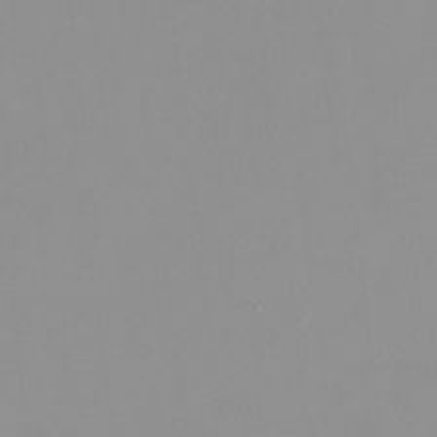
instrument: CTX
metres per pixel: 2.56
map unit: HNhu
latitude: -0.1228
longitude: -5.8583
